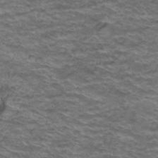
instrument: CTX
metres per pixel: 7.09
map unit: Hto
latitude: 38.3278
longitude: -42.1956
